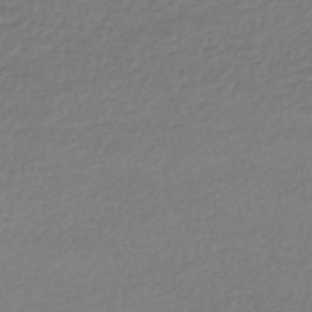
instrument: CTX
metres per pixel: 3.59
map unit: HNhu
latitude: -44.5007
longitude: 95.6155
